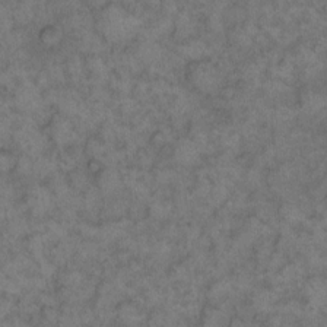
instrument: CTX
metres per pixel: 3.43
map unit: eHh
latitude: 12.9892
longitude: -64.2334
